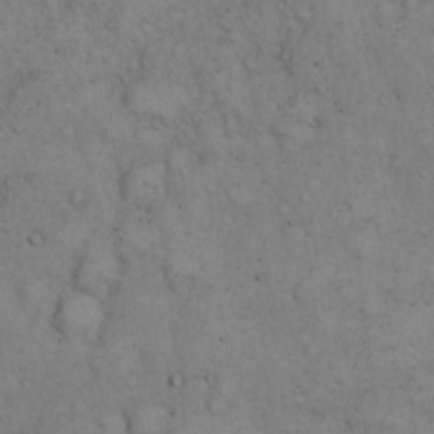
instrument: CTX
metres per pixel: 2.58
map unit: eHh
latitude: 15.5183
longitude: -63.8017
